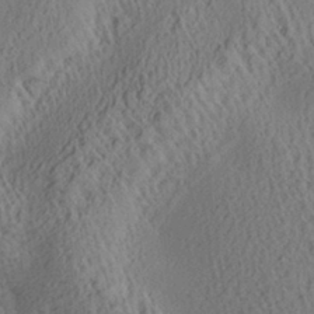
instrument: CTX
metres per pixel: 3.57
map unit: Aa
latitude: 29.3670
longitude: -137.3482
